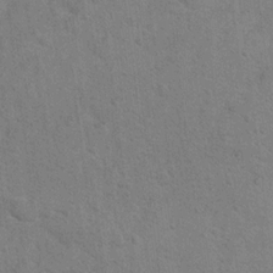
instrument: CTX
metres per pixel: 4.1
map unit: Hto
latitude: 11.9339
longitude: -37.1970
